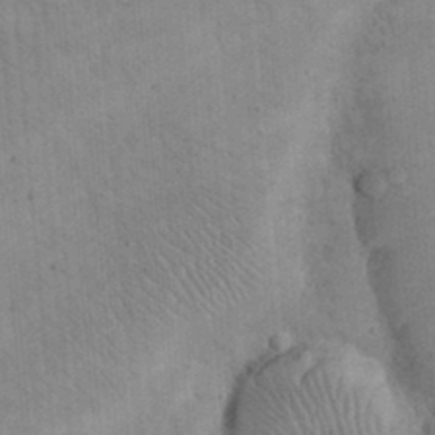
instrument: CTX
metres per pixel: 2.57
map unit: eHh
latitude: 24.7813
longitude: -65.2159
